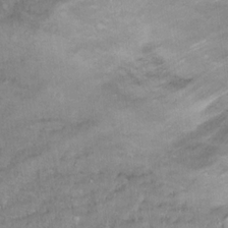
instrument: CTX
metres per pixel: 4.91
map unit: Ht
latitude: 15.3482
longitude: -37.7261
